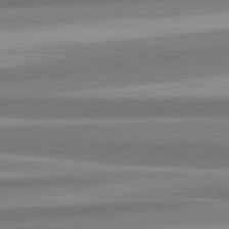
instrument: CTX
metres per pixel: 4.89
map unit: lApd
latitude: 82.3089
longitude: 179.7288
